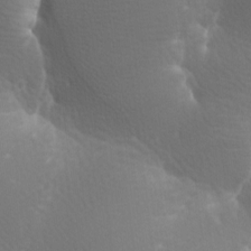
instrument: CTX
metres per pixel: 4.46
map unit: lAa
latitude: -9.5399
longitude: -125.5938
